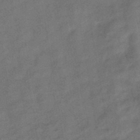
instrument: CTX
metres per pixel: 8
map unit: eHb
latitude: -43.2375
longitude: 82.8219
